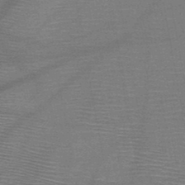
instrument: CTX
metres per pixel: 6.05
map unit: HNb
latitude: -46.9352
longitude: -39.8583
